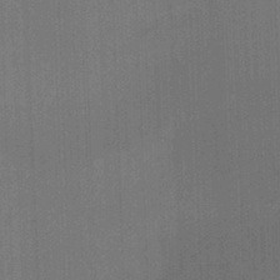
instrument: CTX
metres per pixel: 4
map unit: Ht
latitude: -1.9179
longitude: -27.3860
